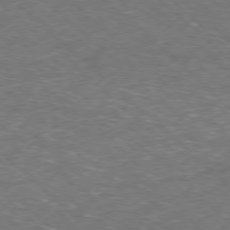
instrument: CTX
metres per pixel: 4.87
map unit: Hpe
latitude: -78.1228
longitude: 16.5763
